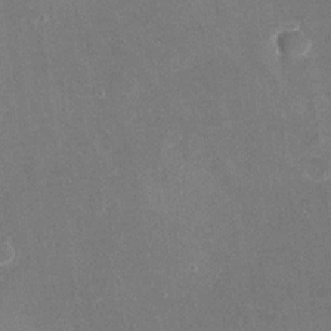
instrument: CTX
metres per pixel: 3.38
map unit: Nhu
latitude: -28.0472
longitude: -58.7246
